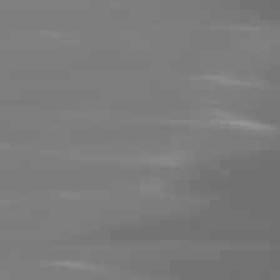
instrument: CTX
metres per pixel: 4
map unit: lApd
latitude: 81.8394
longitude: -145.8394
